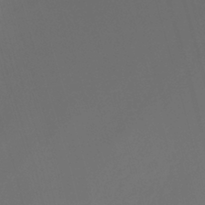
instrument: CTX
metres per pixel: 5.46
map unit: HNhu
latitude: -28.7085
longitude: 66.8786
